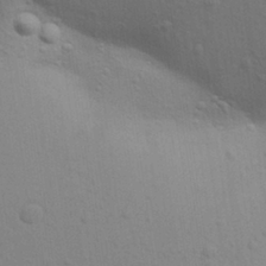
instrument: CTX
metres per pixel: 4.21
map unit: Aa
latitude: 29.8016
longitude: -147.0270
